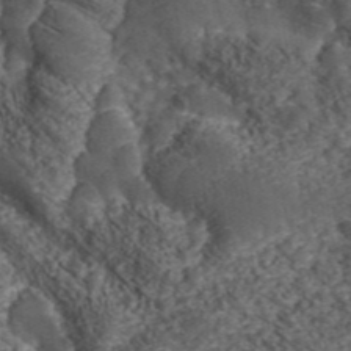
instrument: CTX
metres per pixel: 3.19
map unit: ANa
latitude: 44.4790
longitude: 37.7855
